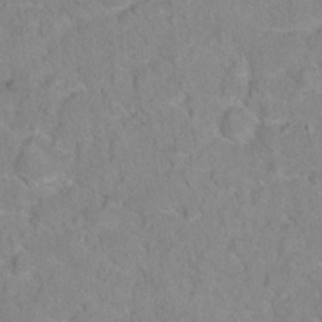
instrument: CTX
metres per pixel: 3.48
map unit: Hto
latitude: 16.8947
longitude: -36.9514
